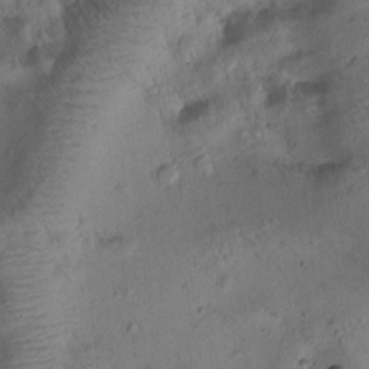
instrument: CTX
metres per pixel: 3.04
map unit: Htu
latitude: 0.2144
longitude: 174.8030
